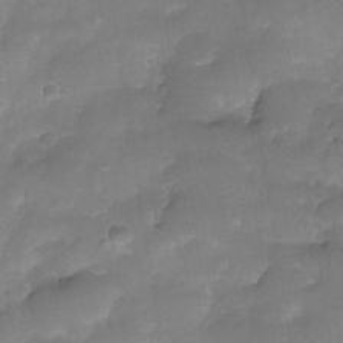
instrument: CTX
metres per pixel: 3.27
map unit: Nhe
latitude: -34.1984
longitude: -146.3657
